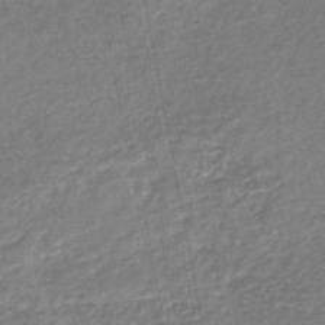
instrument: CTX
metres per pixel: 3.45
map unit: HNb
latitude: -49.0865
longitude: 58.4628
